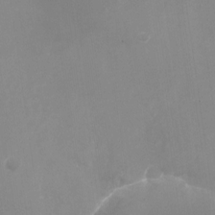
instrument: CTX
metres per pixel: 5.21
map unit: Nhu
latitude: -27.3131
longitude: -75.3293
